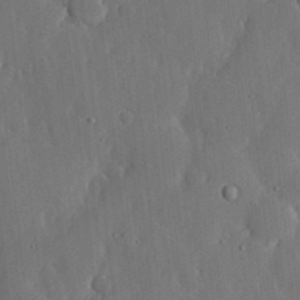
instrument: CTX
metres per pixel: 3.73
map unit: lHvf
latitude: 18.5734
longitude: -113.0647
